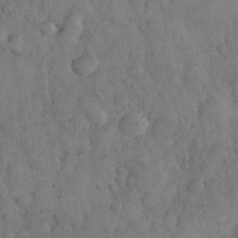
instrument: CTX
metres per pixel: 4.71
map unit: eHh
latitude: 31.0837
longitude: -68.7435
